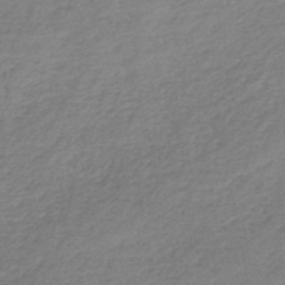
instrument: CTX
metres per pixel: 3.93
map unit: lHb
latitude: -44.5196
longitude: 69.8800
